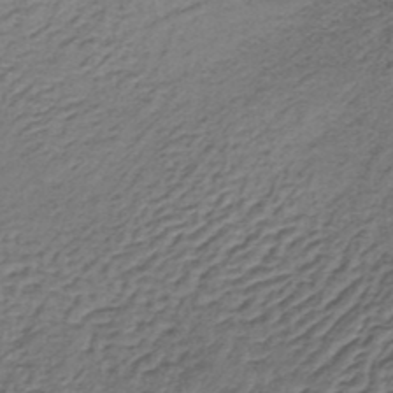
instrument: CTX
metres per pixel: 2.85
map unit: lHb
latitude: -37.4265
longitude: 59.4454
